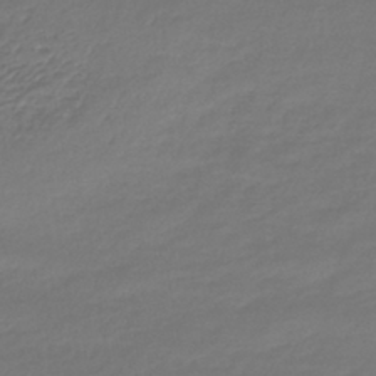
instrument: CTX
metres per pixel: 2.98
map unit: lHb
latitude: -42.8408
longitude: 73.2187
